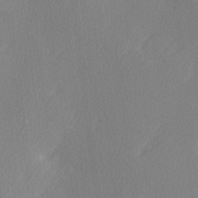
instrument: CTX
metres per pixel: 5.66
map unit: Ave
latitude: -0.1039
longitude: -114.3656
